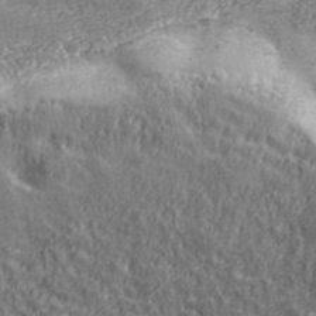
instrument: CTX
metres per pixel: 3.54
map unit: eHh
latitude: 42.9514
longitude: -91.2726
